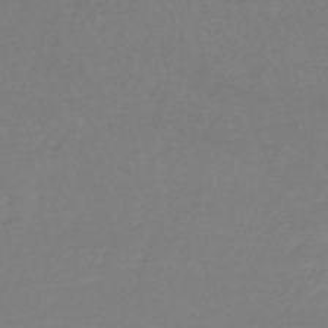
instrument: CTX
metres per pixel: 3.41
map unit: HNhu
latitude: -48.3873
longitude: 28.5574
